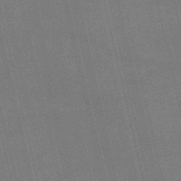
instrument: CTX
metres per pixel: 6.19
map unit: HNb
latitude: -52.7274
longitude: -40.8757
